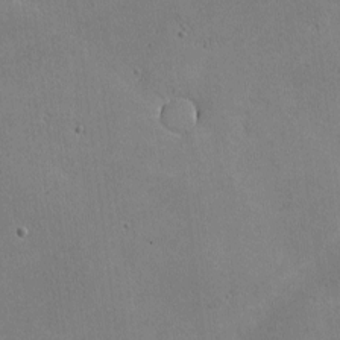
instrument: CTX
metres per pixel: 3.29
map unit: lHvf
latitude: -10.3495
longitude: -101.9150
